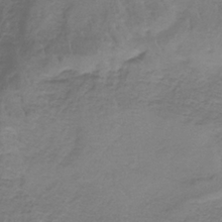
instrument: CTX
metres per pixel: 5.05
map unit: HNb
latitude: -35.6911
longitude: 56.4251
